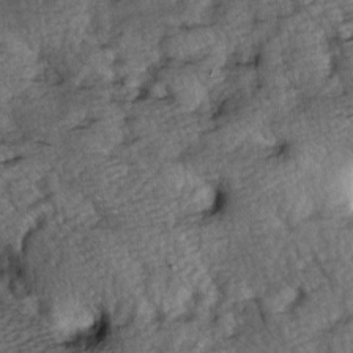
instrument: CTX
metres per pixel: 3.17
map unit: lAa
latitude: -5.3887
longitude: -126.1011
